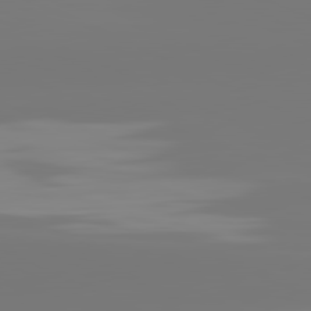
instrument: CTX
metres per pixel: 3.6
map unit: lApd
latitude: 81.4804
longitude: -148.9514
